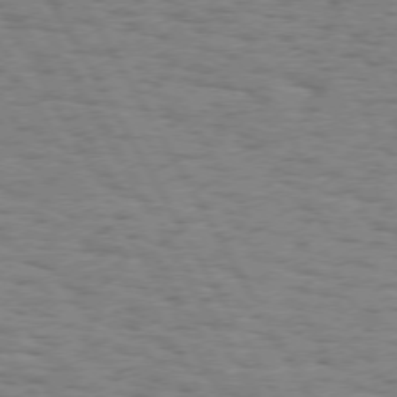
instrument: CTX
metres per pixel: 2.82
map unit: Hpe
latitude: 73.8584
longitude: -135.1403
